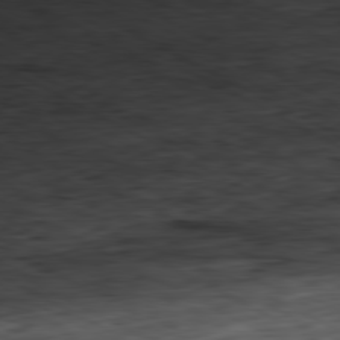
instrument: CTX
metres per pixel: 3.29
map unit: Ap
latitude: -80.9920
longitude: -83.4426
